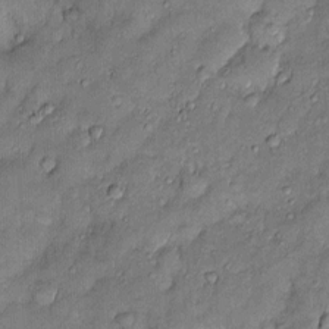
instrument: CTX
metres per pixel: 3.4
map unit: Htu
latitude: -6.4629
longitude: 158.5574
